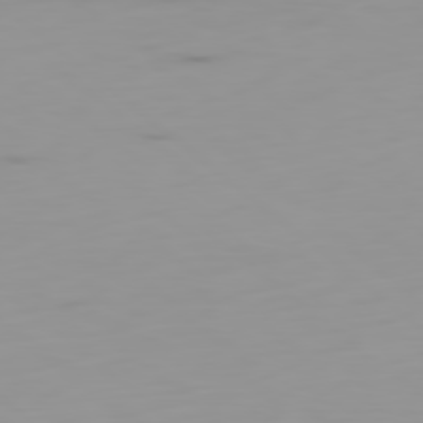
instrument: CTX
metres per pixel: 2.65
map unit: Ap
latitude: -79.7099
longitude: -68.8380
